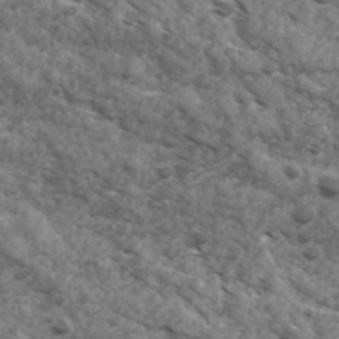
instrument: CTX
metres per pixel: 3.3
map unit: Ave
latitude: 17.5182
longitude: -132.0255
